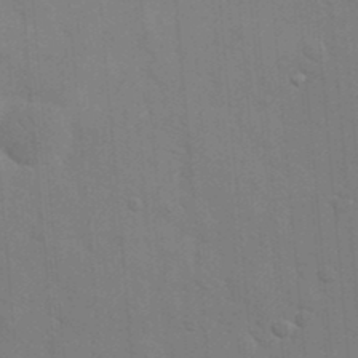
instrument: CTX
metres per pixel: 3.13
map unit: eHh
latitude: 19.0269
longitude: -64.1389
